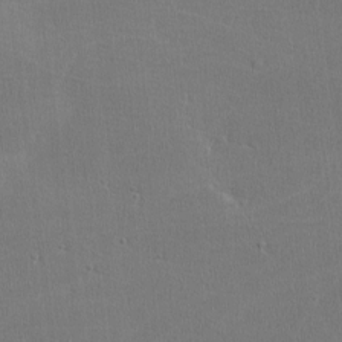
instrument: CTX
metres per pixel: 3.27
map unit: lHvf
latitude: -11.6911
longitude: -101.2159
